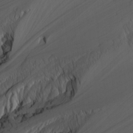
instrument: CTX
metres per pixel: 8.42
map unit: Htu
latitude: -7.5966
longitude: -66.0255
